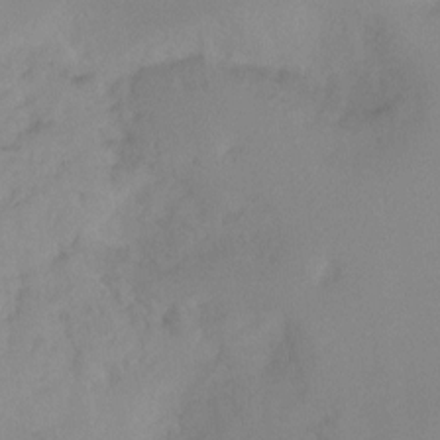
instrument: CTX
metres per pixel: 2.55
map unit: Ht
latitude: -9.6911
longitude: -31.7828
